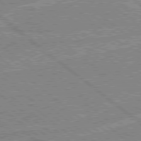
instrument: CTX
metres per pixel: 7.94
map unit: Hpe
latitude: 78.3845
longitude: -156.4978
